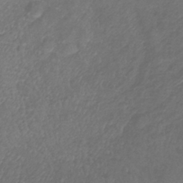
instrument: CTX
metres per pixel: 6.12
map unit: lHb
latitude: -39.2376
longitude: 73.8989
